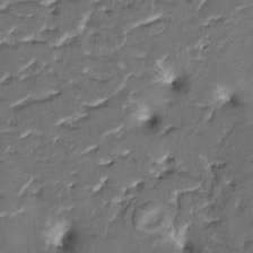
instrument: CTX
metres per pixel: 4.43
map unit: HNhu
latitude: 4.6490
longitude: 9.7100
